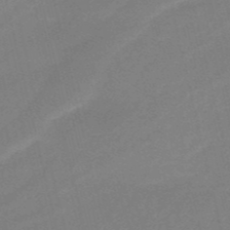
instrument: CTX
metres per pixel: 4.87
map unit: HNb
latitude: -50.0472
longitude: -42.1767
